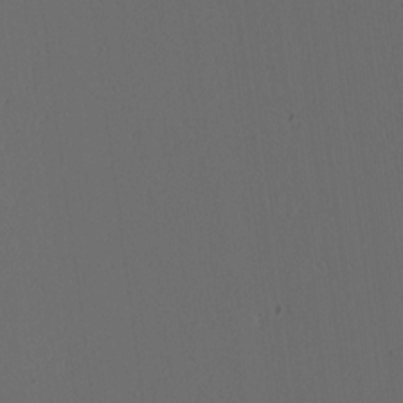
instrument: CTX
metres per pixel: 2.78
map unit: Ave
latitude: 13.8206
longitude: -106.8002
